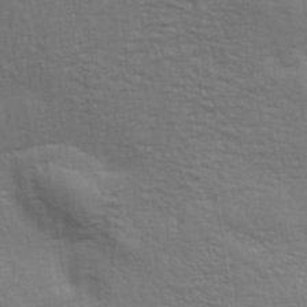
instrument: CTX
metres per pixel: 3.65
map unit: eHh
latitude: 34.4034
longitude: -132.9703
